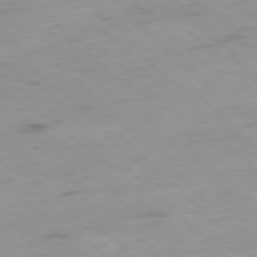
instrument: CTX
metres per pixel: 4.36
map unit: Ap
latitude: -77.5777
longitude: -90.9703
